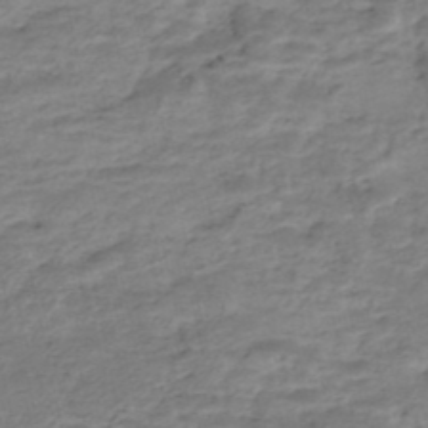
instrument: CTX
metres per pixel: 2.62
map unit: Nhe
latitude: -47.8611
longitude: -171.2726
